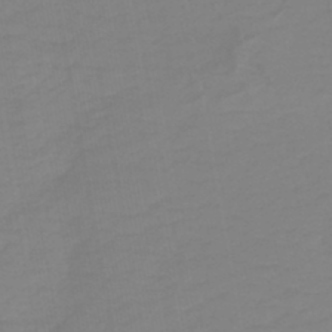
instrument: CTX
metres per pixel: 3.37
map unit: HNb
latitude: -45.3132
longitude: 55.3888
